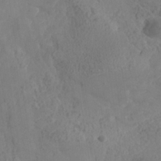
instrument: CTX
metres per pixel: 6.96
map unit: Nhe
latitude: -37.4832
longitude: 139.5210
